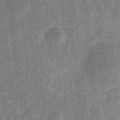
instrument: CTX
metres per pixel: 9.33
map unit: eHb
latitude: -35.5966
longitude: 79.1053
